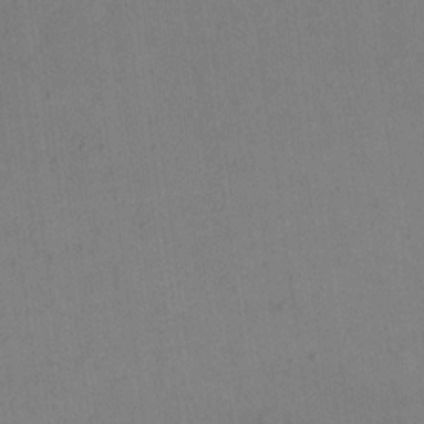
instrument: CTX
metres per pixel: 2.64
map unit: eHh
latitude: 16.6302
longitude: -67.7260
